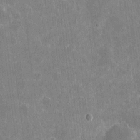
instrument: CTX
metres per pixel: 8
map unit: eHh
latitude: 5.1781
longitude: -67.5938
